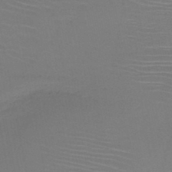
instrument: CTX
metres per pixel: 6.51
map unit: HNb
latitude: -46.8597
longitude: -42.3467
